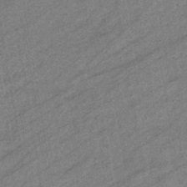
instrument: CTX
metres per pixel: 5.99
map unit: eHb
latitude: -40.3306
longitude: 82.1228
